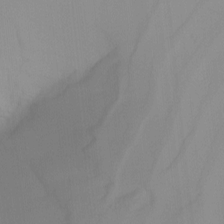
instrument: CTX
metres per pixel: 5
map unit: Nhu
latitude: -4.7652
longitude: -93.9528
